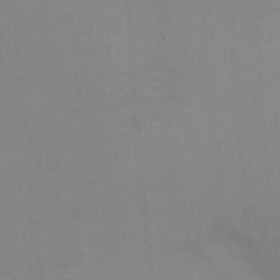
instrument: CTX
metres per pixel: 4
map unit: Ht
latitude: -3.5777
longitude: -26.9892
